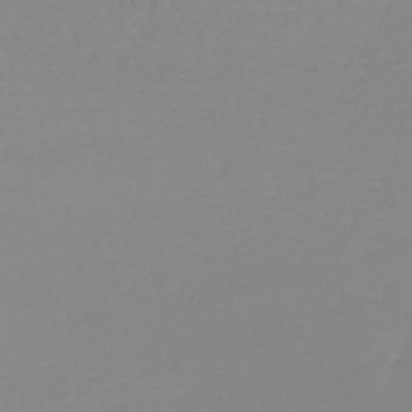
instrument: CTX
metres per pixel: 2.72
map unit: lHb
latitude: -44.8219
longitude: 62.4062
